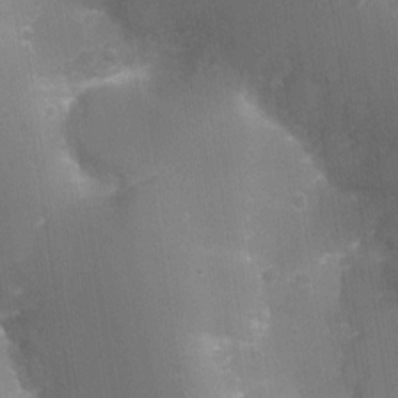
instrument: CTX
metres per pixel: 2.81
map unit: Ht
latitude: -6.1228
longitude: -29.6316
